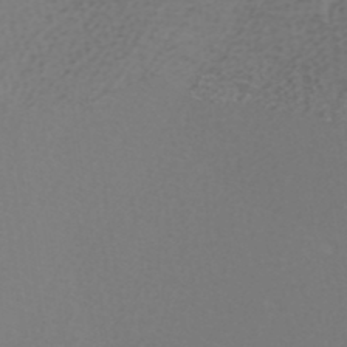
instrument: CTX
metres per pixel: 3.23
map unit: ANa
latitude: 37.2348
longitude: 24.0472
